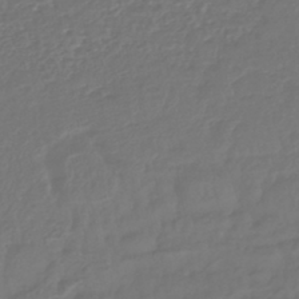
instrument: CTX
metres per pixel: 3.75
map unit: lHb
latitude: -42.9919
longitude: 77.1431
